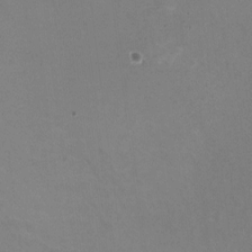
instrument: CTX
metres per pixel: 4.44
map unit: HNhu
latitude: -1.4644
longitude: -2.2144
